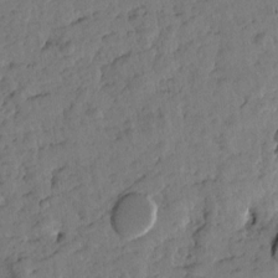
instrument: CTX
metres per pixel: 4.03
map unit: Htu
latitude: 1.5560
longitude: 177.2376
